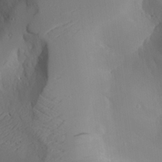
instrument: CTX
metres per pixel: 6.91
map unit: Aa
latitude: 23.6505
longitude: -127.2348
